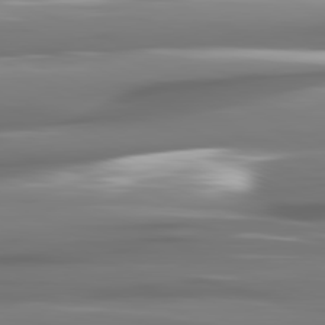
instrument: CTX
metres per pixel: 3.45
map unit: lApd
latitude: 81.3293
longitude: -142.4601
